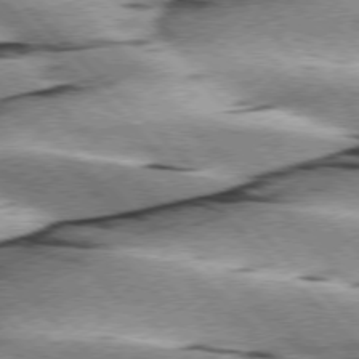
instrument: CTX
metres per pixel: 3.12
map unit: lApd
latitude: 76.0633
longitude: -79.1970
